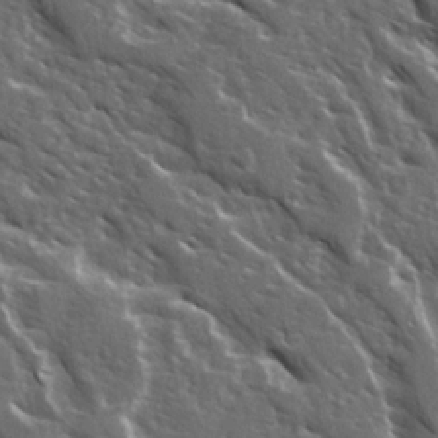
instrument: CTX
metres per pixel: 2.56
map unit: Ave
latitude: 15.4427
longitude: -131.9340
